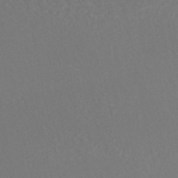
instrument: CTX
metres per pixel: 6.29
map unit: HNhu
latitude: -48.0661
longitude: 103.3888
